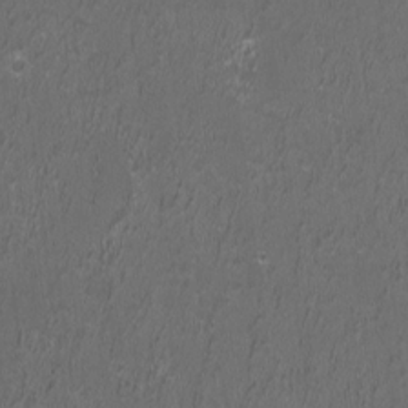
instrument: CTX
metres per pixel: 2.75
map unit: HNhu
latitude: 0.7813
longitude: -0.5545
